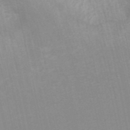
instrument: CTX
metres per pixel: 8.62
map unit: ANa
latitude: 44.6112
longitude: 27.7477
